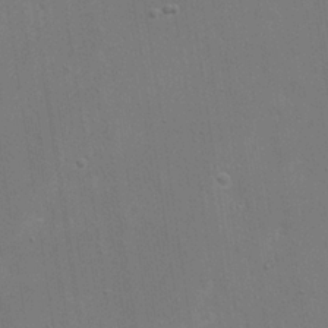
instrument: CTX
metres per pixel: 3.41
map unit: eHh
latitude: 19.7071
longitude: -68.8191
